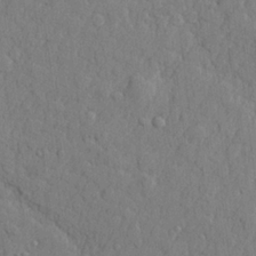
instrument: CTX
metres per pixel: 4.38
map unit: lHvf
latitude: 23.2915
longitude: 142.3306
